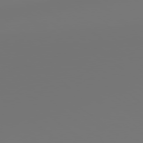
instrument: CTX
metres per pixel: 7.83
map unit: Hpe
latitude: 78.3845
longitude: 173.8044
